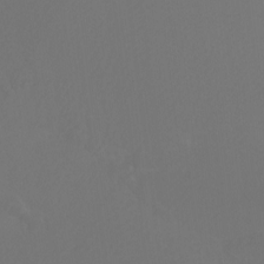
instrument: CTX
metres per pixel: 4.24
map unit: Htu
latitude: -11.8233
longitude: -70.7435
